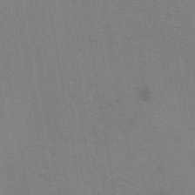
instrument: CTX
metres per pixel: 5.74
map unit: eAb
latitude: 50.3278
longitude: 105.3320
